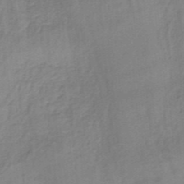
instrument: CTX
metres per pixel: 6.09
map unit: HNb
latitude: -34.3684
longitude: 60.3117
